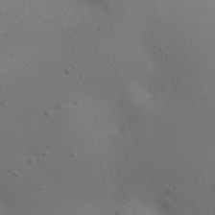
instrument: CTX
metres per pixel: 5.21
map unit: eHh
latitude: 23.1403
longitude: -69.5749
